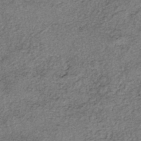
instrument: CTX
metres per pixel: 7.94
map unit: eHh
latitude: -42.8785
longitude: 120.3495
